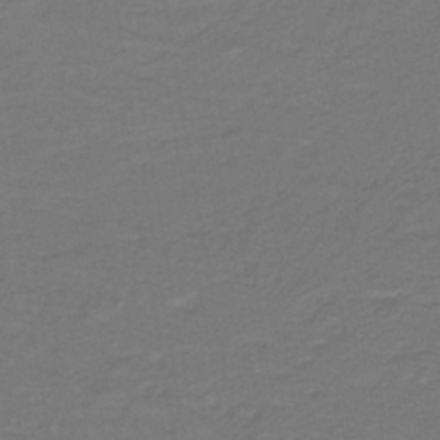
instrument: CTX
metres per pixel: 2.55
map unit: lHb
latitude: -42.1416
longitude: 53.6155
